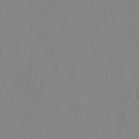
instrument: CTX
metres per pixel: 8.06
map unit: HNhu
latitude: -4.1228
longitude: 14.4062
